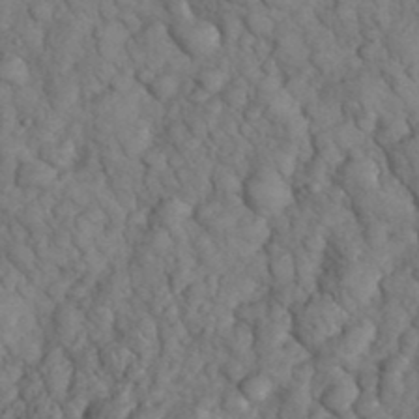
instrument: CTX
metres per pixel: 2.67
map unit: eHh
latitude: 33.4426
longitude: -66.6301
